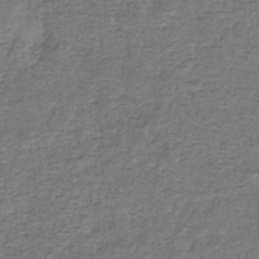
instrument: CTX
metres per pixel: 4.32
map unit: eHb
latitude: -33.6533
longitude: 75.7100
